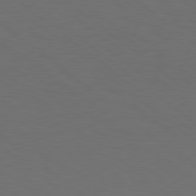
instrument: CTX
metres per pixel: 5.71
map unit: lApd
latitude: 78.8191
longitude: -177.2915
